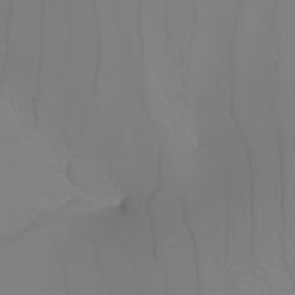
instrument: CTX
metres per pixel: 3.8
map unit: Nhu
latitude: -6.7841
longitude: -94.2901
